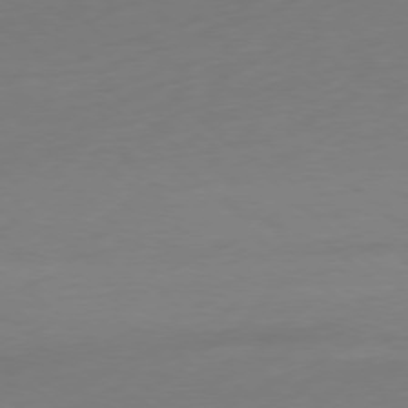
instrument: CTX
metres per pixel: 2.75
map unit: Ap
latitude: -78.4251
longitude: -67.7638
